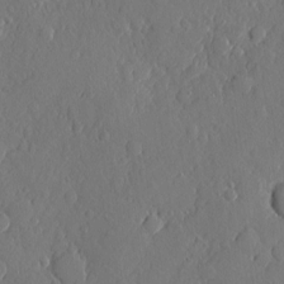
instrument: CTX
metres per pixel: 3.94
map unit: eHh
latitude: 5.1592
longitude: -75.1214
